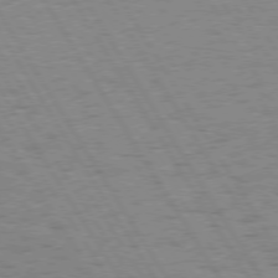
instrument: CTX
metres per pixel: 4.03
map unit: Hpe
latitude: 74.3278
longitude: -135.7071
